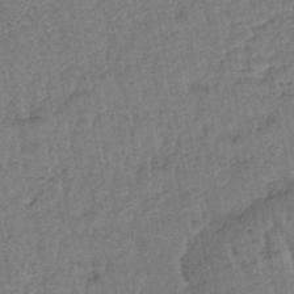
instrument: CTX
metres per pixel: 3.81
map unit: lHb
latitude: -43.9367
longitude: 80.4440
